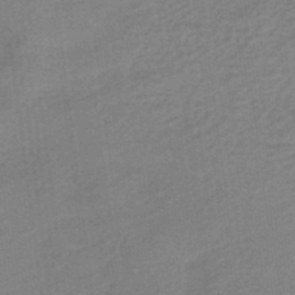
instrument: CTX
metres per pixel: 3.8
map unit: lHb
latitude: -37.5777
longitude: 60.6896
